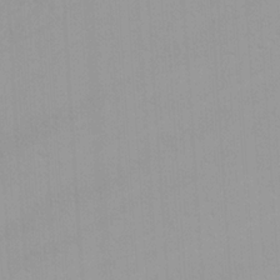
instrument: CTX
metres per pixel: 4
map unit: Nhu
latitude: -3.4265
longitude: -70.7624
